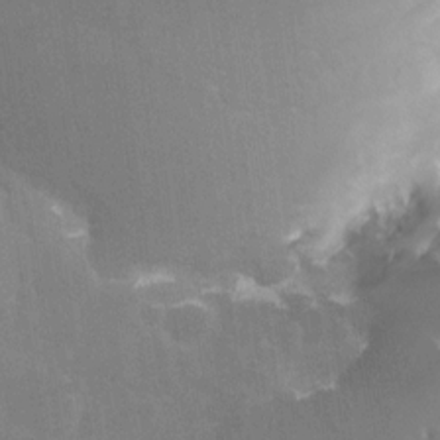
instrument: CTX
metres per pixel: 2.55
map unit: Nhe
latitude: -28.5574
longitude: -110.0255
